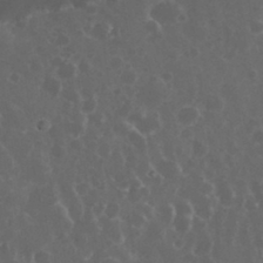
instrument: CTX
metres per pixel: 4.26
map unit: eHh
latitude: 33.6883
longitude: -61.1781
